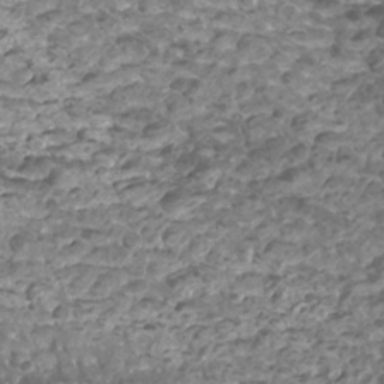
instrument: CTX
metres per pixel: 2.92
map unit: Htu
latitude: 2.8758
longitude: -21.0459
